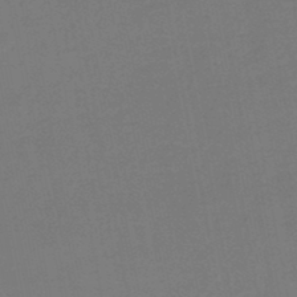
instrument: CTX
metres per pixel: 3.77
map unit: lHb
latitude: -46.5762
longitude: 68.8030
